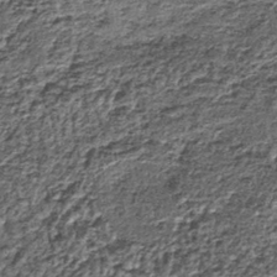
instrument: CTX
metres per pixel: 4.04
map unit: lHb
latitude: -39.9178
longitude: 64.0850
